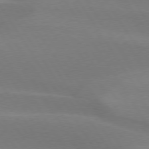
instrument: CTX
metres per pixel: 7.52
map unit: lApd
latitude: 75.2915
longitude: -66.2333
